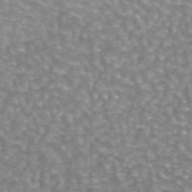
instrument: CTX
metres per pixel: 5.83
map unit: eAb
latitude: 44.4601
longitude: 106.6897
